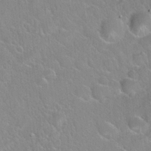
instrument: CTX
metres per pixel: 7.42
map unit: Hto
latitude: 21.7828
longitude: -52.0822
